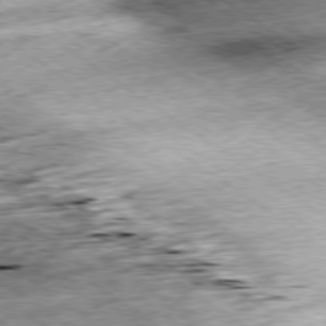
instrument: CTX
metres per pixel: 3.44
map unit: Ap
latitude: -79.2187
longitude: -51.8016
